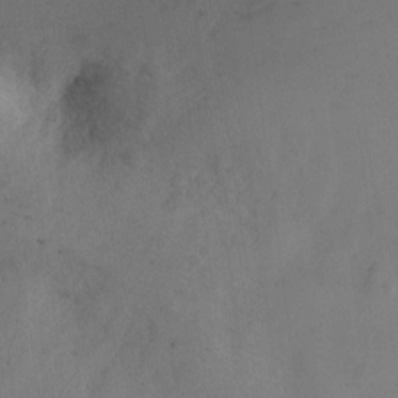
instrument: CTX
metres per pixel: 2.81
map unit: Ht
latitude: 2.9324
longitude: -27.6316
